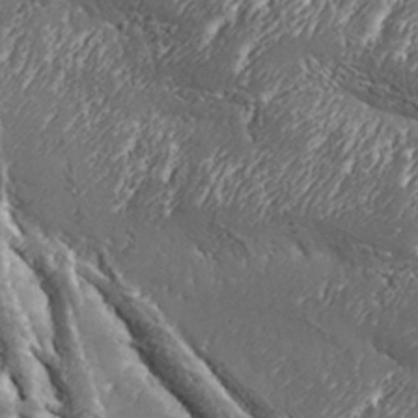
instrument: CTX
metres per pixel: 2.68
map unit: Aa
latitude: 33.2159
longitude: -135.0647
